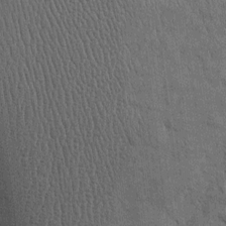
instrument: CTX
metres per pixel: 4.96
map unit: Htu
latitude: -4.0283
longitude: 156.8786
